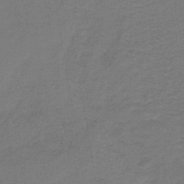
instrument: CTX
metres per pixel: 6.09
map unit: lHb
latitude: -42.7274
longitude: 54.0661
